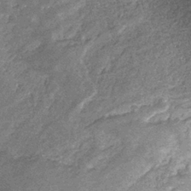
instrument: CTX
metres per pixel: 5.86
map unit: eHb
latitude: -31.7666
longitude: 71.0487
